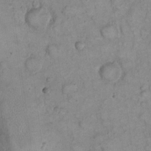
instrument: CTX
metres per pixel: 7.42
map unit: eHh
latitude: 22.9703
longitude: -58.7435
